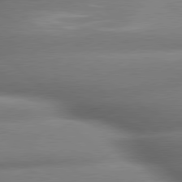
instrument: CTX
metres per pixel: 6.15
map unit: lApd
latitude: 79.7261
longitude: -163.9528
